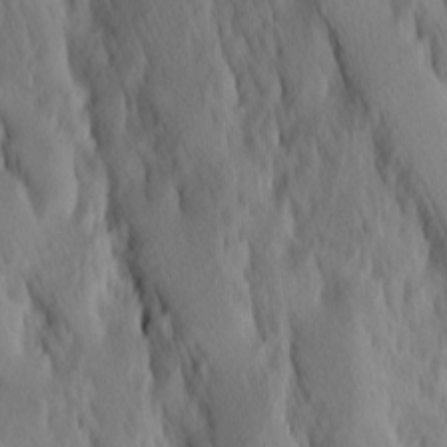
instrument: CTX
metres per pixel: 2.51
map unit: Hve
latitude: 14.2145
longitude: -91.4993
